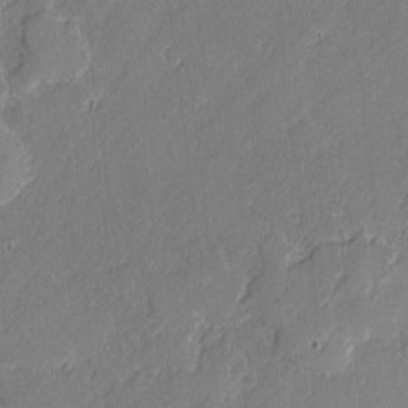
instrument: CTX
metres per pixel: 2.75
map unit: lAvf
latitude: -1.5399
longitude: -106.8191
